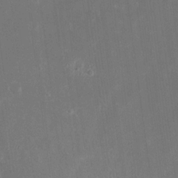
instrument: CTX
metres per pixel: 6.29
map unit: eHh
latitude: 19.1403
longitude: -70.5735
